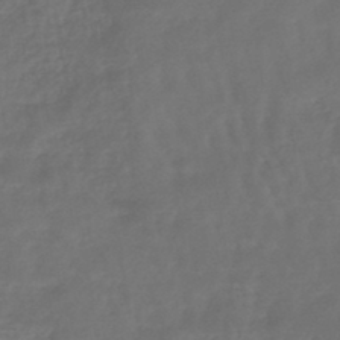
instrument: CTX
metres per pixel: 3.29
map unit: lHb
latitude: -45.0675
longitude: 73.3509
